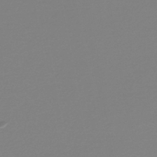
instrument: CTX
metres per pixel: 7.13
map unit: lHb
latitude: -45.9178
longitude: 65.9178
